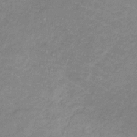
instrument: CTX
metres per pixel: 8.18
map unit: lHb
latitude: -31.6155
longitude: 66.7652
